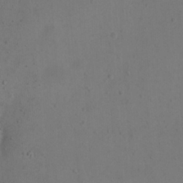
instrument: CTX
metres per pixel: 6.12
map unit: eHh
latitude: 23.3482
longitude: -66.8380
